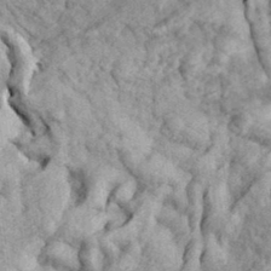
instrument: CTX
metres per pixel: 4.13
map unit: eHh
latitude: 36.1578
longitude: -79.8773
